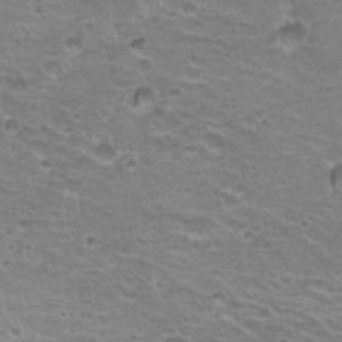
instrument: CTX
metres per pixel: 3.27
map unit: Hto
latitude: 20.6680
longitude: -32.2523
